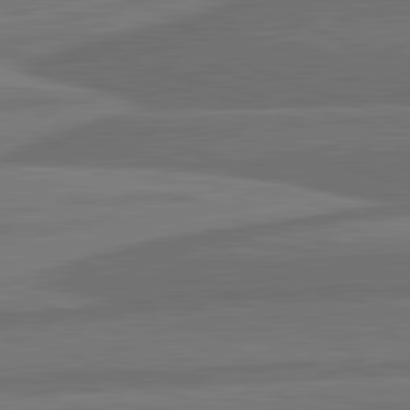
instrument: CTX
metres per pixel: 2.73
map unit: lApd
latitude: 82.0633
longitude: -171.1592
